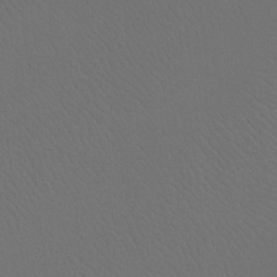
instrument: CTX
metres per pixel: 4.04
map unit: Htu
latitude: -13.5210
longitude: -47.8206
